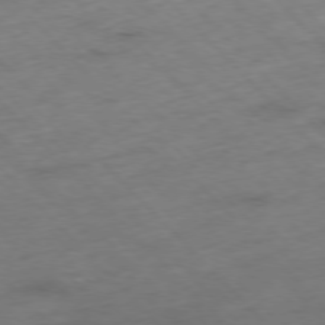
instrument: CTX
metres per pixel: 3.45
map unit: Hpe
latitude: -77.1809
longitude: -17.1592
